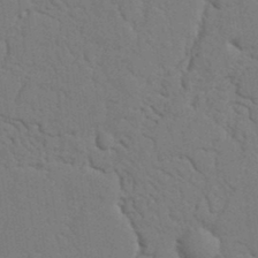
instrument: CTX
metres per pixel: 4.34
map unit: Nhu
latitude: 19.5560
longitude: -76.5356
